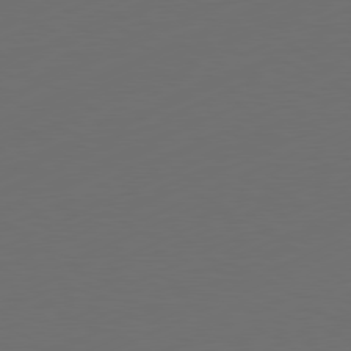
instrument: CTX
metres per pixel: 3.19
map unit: Ap
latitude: -81.5399
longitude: -84.9703
